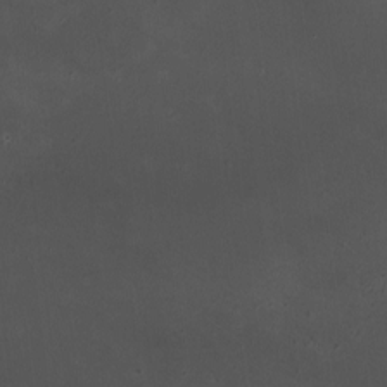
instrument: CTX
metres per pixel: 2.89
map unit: HNhu
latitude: 6.0822
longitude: 9.8800
